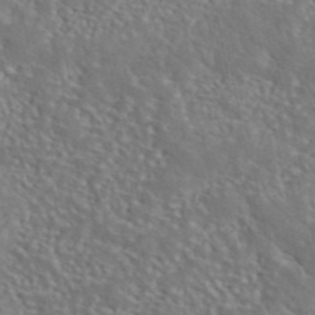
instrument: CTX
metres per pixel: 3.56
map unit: ANa
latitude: 44.6301
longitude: 23.1998
